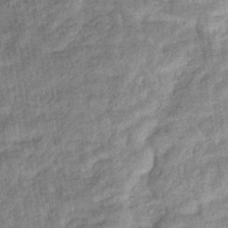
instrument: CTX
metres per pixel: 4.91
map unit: eHb
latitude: -36.3495
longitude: 79.5210
